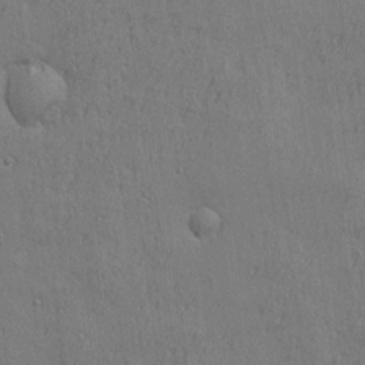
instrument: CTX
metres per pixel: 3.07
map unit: eHh
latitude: 3.6694
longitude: -78.2901
